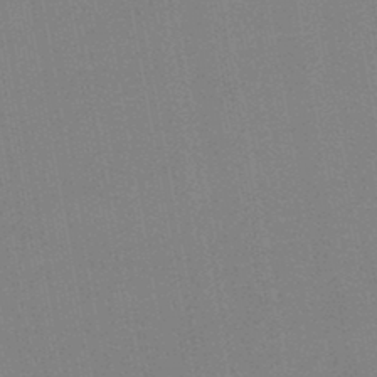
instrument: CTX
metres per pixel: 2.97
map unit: lHb
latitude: -46.7274
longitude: 70.5007
